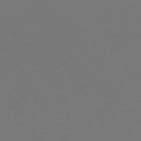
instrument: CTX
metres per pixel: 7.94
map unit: Hpe
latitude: 73.2159
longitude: -122.7813
